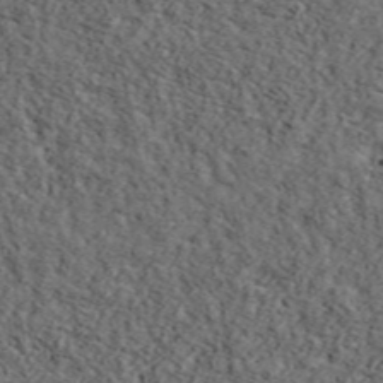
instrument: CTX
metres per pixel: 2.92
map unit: ANa
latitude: 47.8773
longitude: -82.6301
